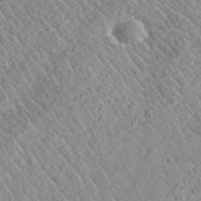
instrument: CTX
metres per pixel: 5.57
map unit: lHvf
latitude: 37.5182
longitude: -91.6883
